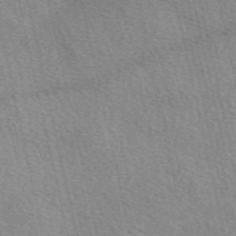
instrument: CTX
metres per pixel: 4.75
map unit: eAb
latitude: 50.6490
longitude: 113.7856
